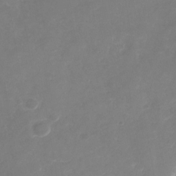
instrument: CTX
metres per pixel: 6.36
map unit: Nhu
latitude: -29.5021
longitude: -70.6301
